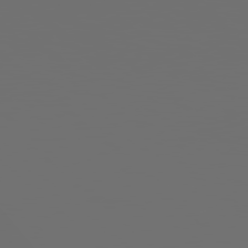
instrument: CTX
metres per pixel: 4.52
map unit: lApd
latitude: 79.9339
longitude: 120.0472
